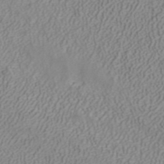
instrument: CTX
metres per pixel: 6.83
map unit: ANa
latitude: 40.2522
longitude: 22.1606
